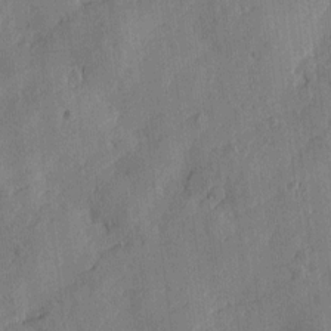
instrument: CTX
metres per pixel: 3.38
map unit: Htu
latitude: -2.2739
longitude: -176.2711
